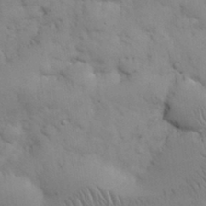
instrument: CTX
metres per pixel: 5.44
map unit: eHh
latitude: 31.7639
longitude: -67.9339
